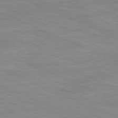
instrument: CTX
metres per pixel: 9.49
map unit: Ap
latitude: -81.2754
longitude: -96.7057
